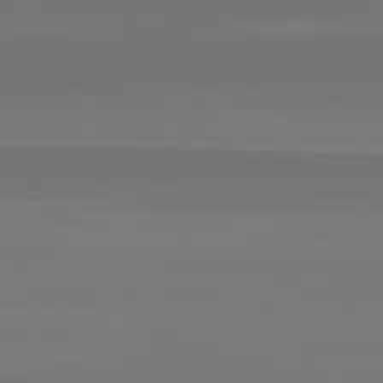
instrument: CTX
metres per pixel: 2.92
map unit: lApd
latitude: 83.3481
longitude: -131.6316
